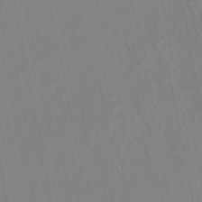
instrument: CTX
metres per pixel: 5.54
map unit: lHb
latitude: -49.1809
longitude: 72.1794
